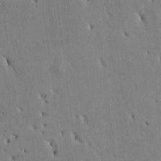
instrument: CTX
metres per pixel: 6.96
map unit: Htu
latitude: 3.2726
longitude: 150.8786
